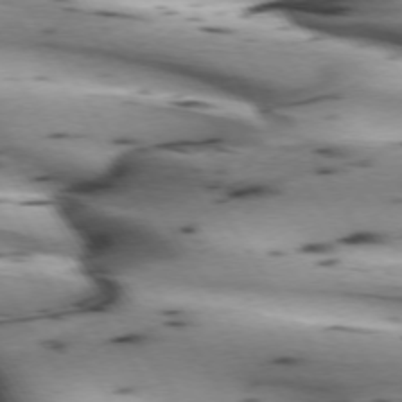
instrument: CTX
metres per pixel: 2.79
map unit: lApd
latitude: 72.7058
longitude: -53.0837
